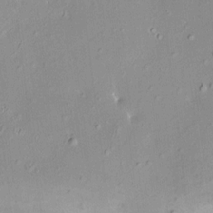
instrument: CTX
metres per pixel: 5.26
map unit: HNhu
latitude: 5.5938
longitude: 7.7477
